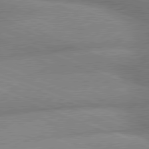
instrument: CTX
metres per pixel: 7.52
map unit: lApd
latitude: 79.9528
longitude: -166.7246
